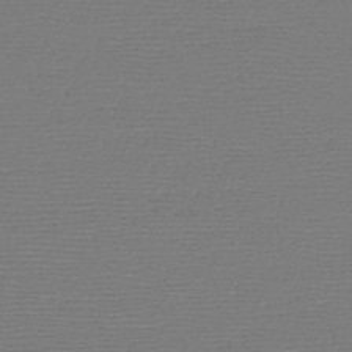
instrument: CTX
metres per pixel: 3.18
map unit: HNb
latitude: -48.1039
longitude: -41.6127
